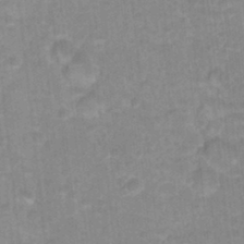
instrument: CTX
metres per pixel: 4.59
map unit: Hto
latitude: 16.7246
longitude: -35.0647
